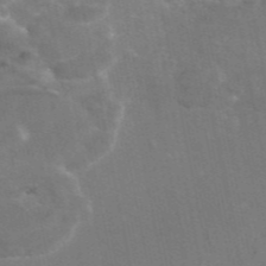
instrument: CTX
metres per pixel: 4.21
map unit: eAb
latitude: 46.2523
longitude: 116.1605
